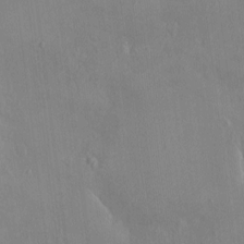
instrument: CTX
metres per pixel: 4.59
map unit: HNhu
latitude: 6.0444
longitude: 7.5210
